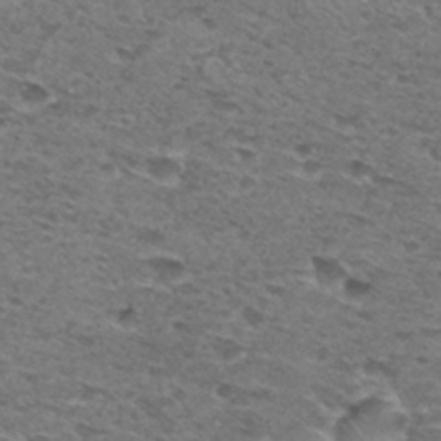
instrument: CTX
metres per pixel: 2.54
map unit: Hto
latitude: 30.4790
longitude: -48.0444
